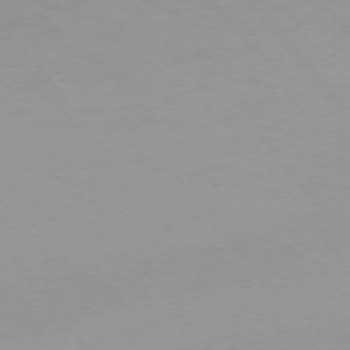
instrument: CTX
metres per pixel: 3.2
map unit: Ap
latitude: -75.1432
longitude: -71.6505
